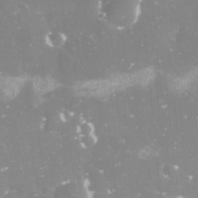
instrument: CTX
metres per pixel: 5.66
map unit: Nve
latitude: -17.7667
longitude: -59.1781
